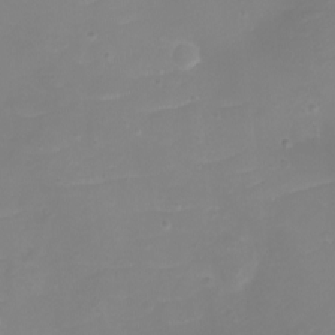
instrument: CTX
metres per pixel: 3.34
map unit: eHh
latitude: -3.8233
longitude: -76.3845
